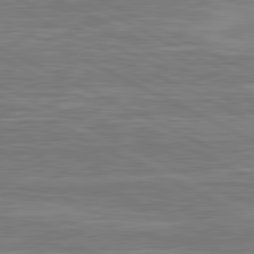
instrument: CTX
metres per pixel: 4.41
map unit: lApd
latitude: 81.2537
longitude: -174.0255
